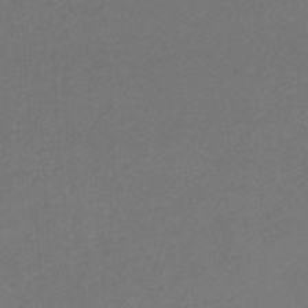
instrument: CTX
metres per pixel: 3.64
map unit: eHb
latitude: -32.2551
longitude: 69.5210
